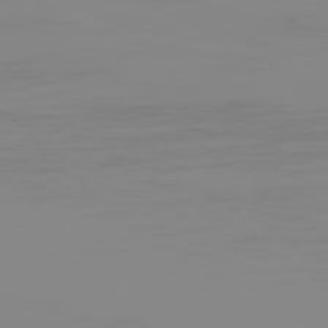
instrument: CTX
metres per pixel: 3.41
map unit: Hpe
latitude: 75.0647
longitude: -128.6679
